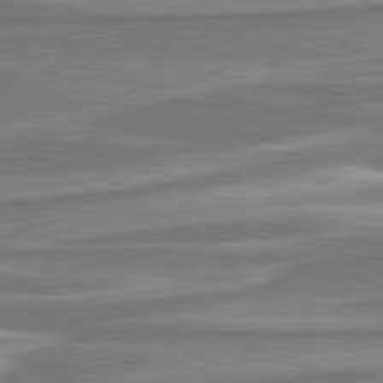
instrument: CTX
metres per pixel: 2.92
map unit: lApd
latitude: 80.5735
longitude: -177.5560
